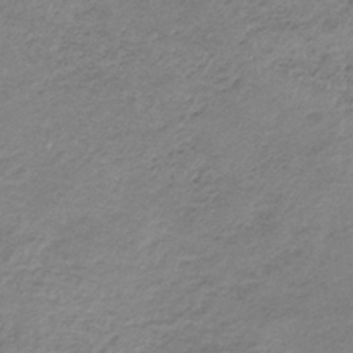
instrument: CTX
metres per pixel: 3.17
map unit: HNb
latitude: -33.6344
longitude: 61.4643
